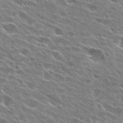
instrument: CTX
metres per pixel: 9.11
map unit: Hto
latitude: 27.0270
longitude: -44.3845
